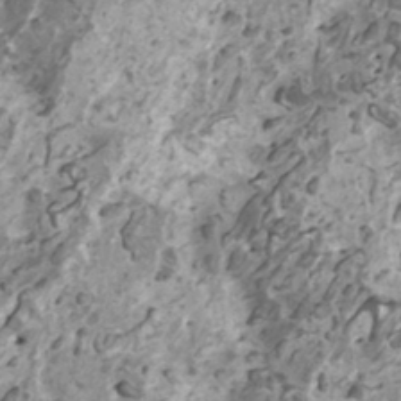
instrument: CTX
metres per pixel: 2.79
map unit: HNhu
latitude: 1.0836
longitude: 6.0661
